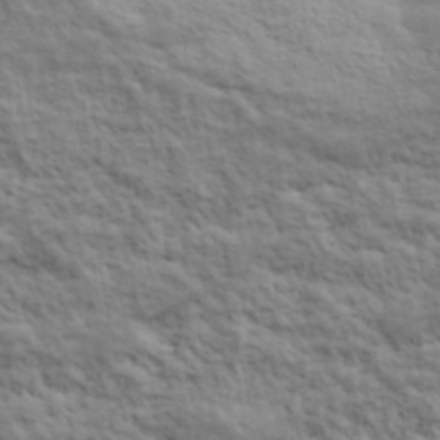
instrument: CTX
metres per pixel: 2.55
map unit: lHvf
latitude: 38.9325
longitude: -89.2915
